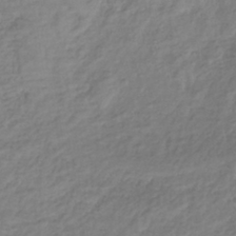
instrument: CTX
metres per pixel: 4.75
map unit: lHb
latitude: -39.3132
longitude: 71.3132
